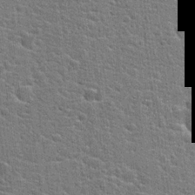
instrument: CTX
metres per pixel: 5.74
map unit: Hto
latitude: 22.3089
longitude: -43.9906
